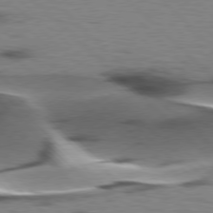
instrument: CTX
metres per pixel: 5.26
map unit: lApd
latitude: 77.3859
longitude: -48.9892
